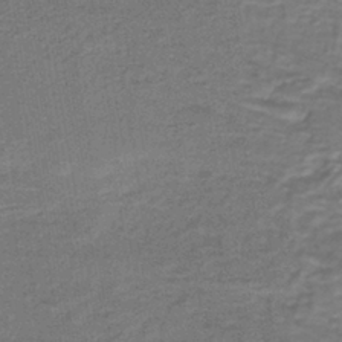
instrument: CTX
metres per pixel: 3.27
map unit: lHb
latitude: -39.4455
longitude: 58.6518
